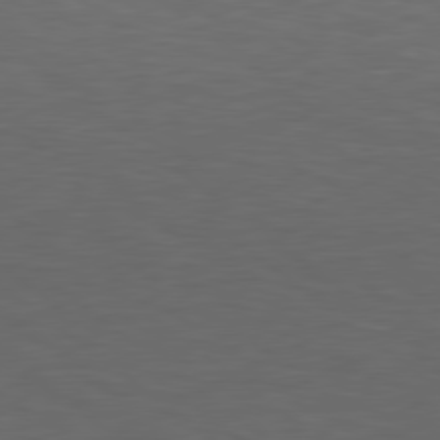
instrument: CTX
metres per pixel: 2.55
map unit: Hpe
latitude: 78.8758
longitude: -162.5924
